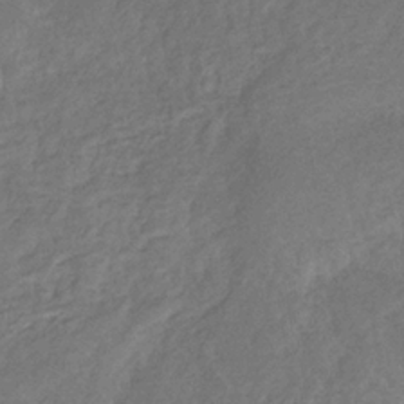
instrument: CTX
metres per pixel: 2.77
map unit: eHb
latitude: -32.1795
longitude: 73.4265
